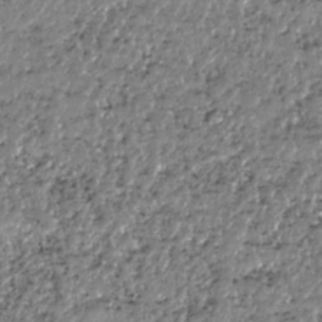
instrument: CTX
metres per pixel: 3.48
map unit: HNhu
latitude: -37.4265
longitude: 33.6155
